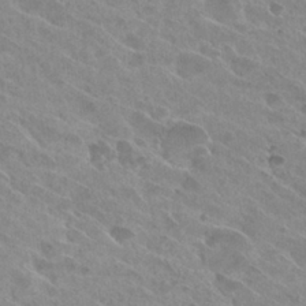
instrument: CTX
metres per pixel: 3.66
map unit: Hto
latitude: 26.3467
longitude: -40.3845
